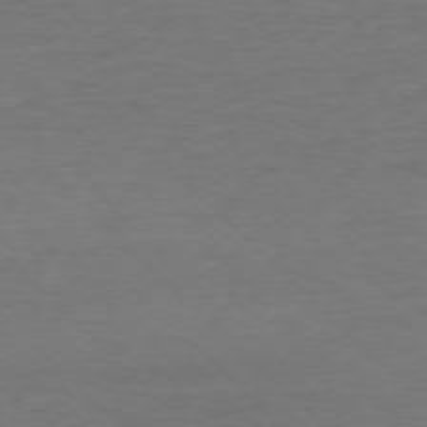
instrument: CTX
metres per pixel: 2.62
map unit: Ap
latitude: -76.7652
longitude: -93.9528
